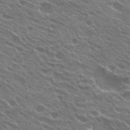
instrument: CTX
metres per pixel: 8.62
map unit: Hto
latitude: 24.7624
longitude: -37.6127
